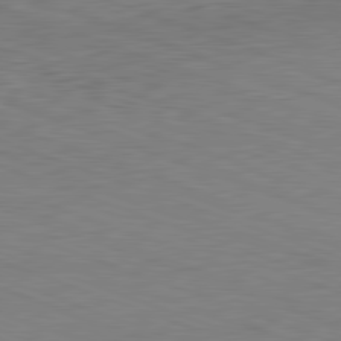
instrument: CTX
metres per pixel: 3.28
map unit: Hpe
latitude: -82.4818
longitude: 13.4266
